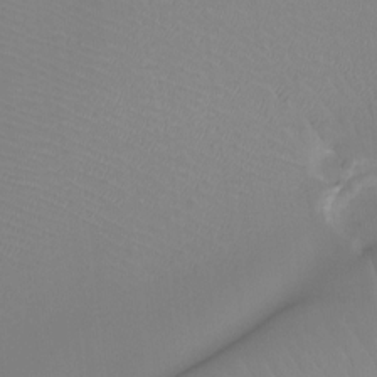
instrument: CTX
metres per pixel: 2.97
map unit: Htu
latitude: -13.2376
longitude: -45.6505
